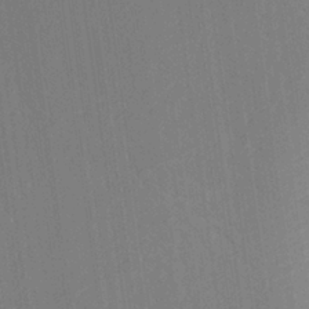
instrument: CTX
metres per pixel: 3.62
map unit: Aa
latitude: 26.0255
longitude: -137.6883
